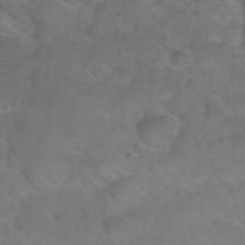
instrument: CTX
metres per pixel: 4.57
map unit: Nhu
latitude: 27.0270
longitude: -54.9136
